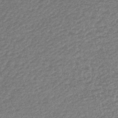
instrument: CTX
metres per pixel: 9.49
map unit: lHb
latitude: -44.2928
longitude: 81.0109
